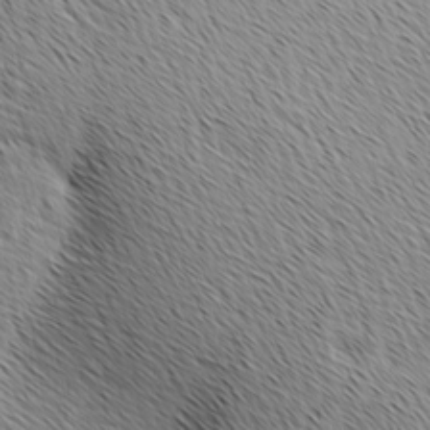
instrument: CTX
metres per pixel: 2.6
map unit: Ave
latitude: 10.0822
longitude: -107.5560
